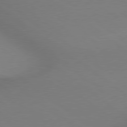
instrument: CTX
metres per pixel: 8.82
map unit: lApd
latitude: 79.0270
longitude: 178.9163
